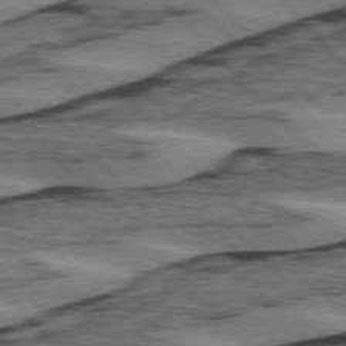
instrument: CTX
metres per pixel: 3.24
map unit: lApd
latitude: 75.6694
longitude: -78.7813
